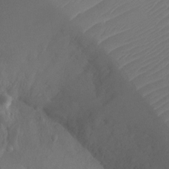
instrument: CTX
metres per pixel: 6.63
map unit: Ht
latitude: -10.0661
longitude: -22.9892
